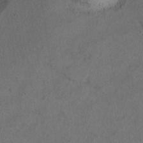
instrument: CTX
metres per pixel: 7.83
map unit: Ht
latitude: 10.9514
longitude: -32.0822
